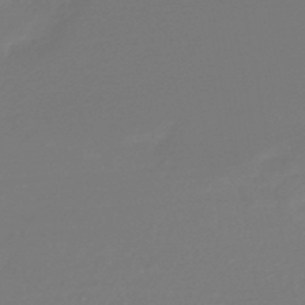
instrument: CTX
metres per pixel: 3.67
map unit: lHb
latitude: -47.5966
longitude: 66.0094
